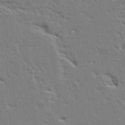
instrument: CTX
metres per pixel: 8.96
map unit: Ave
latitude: 17.1214
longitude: -141.4615
